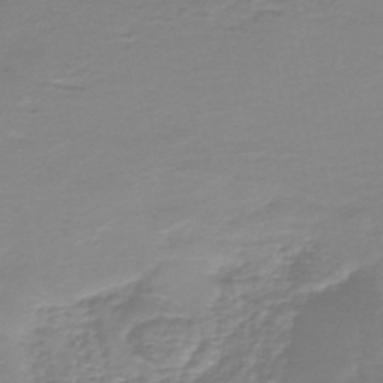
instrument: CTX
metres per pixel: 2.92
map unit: HNb
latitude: -45.8989
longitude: 52.5762
